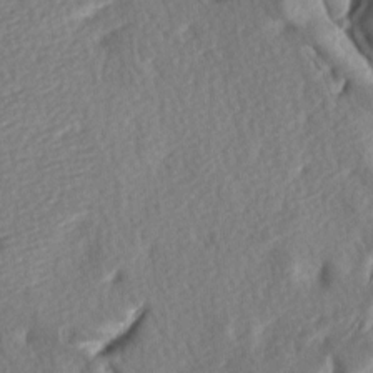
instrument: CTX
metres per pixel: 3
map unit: lAa
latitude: -8.3873
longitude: -127.0270
